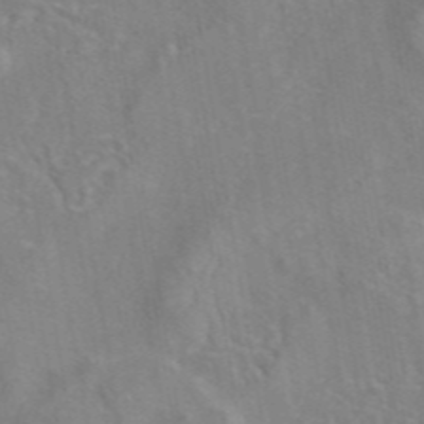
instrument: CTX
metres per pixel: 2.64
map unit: eAb
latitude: 45.1025
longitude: 109.4454
